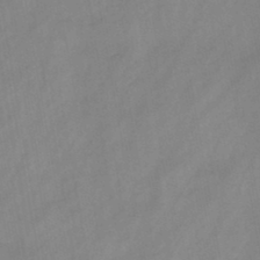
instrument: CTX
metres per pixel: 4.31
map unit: HNb
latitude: -45.4832
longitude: -38.7057
